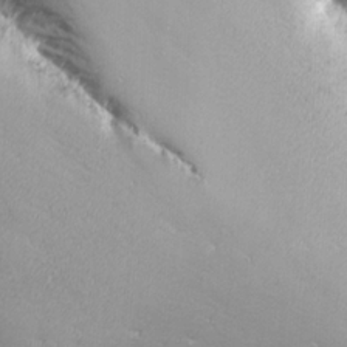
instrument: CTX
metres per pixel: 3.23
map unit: Nhu
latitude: -8.2550
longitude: -73.5371
